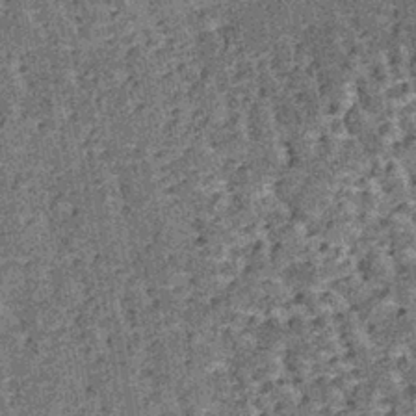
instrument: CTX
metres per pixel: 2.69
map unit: lHb
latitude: -38.6518
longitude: 64.5385
